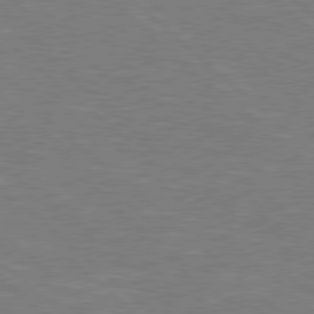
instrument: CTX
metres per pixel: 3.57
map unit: Hpe
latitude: 78.3656
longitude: -152.2523
